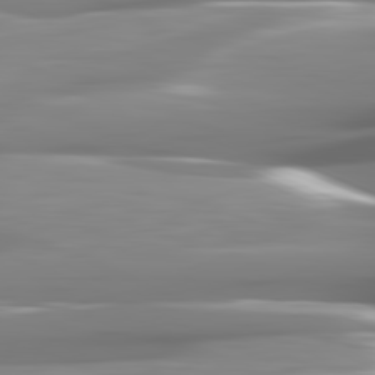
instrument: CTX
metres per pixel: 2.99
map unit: lApd
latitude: 81.5371
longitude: -142.1578
